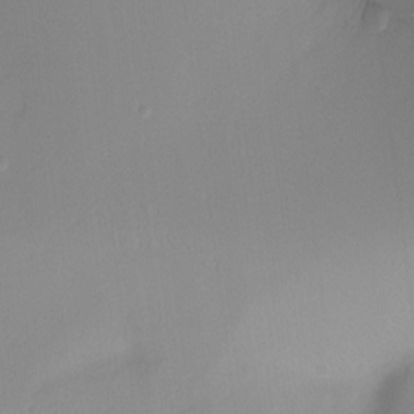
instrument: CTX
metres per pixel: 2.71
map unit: Ht
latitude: -10.0661
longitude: -28.7057
